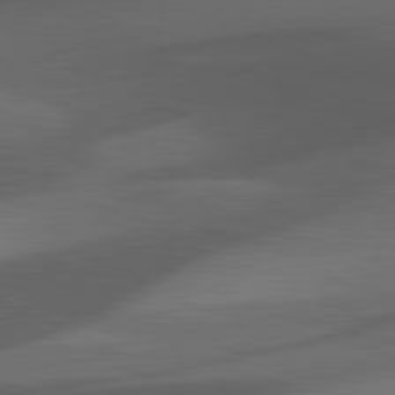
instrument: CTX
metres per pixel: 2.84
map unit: lApd
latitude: 81.8583
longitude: 126.5006
